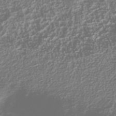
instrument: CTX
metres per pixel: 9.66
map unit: Nhu
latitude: -40.8030
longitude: -83.6882
